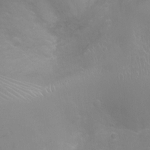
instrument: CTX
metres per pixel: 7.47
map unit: Ht
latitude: -8.1795
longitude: -20.7247
